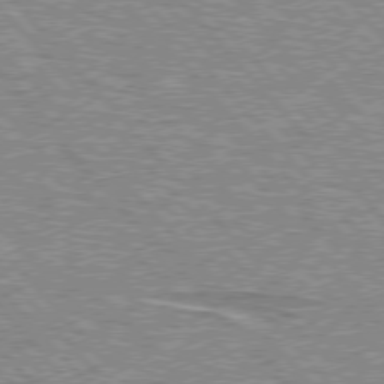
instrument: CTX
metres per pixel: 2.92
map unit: lApd
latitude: 76.1389
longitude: -80.8569
